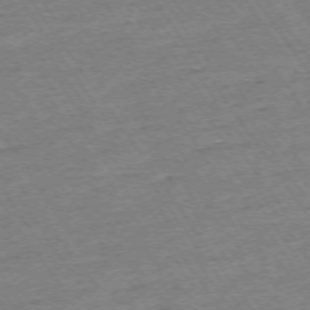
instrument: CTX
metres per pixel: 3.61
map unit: Ap
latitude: -74.1795
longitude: -83.1592
